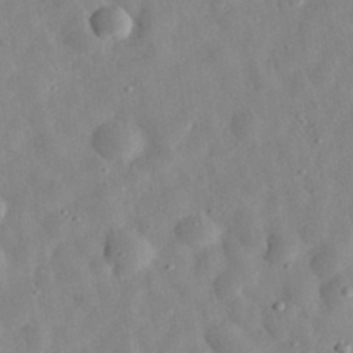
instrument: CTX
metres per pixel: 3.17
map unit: eHh
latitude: 32.8380
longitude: -78.5546
